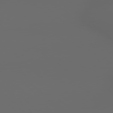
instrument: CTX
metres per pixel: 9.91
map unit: lApd
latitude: 79.0270
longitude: -166.7057
